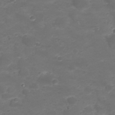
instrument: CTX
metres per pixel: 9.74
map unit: Nhu
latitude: 23.4426
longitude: -59.8772
